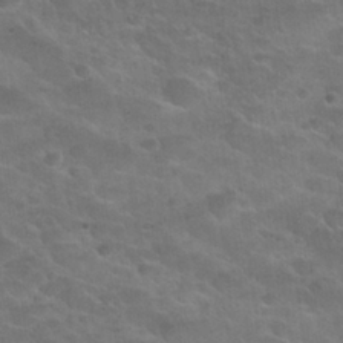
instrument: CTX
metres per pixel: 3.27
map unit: Nhu
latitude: 25.6504
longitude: -50.4601
